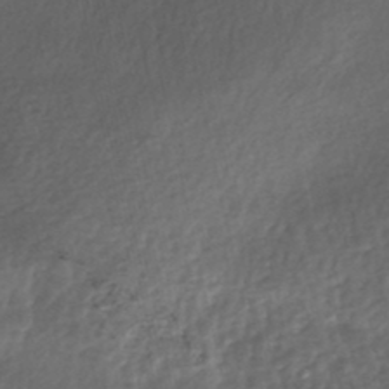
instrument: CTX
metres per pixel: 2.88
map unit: Nhe
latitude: -48.0472
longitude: -171.7450
